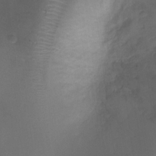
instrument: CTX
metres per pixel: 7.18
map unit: Ht
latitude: -4.9352
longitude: -19.2159
